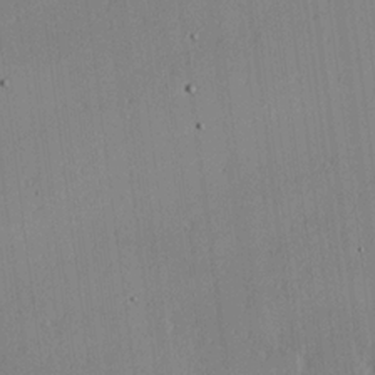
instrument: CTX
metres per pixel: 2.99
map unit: Hve
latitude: 18.3656
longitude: 149.1998
